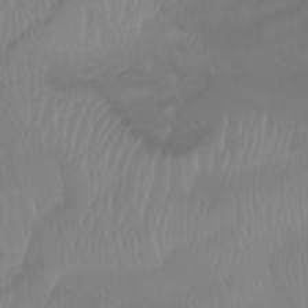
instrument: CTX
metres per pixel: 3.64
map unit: Htu
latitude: -8.2172
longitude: -74.7057
